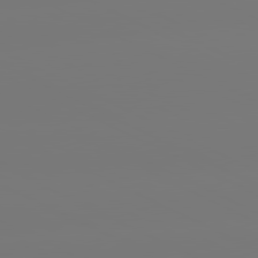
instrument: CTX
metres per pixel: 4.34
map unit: lApd
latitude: 80.9514
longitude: -148.4223
